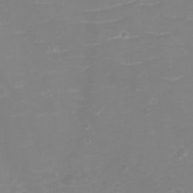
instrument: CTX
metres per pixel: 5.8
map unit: eHh
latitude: -3.7288
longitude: -76.3467
